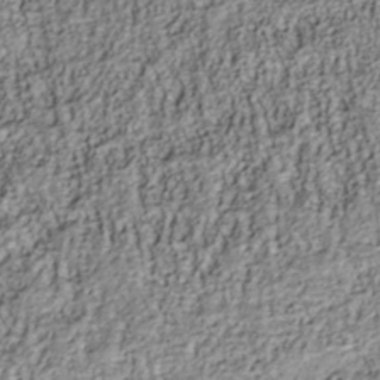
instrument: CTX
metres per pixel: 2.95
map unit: Nhu
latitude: -40.6329
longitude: -84.2334
